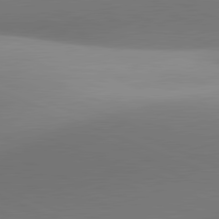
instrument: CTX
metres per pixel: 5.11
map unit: lApd
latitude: 81.5749
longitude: 141.8233
